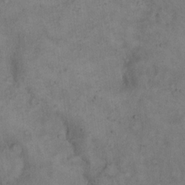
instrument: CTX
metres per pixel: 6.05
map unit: Hto
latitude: 15.4238
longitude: -61.7827
